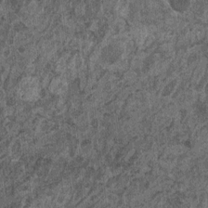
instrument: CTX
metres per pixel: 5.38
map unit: HNhu
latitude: 0.4412
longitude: 5.1053
